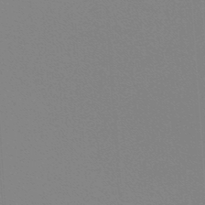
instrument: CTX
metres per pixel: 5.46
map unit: lHb
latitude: -48.1606
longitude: 64.2173
